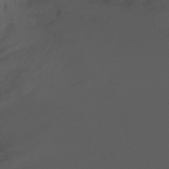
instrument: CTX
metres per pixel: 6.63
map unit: Ht
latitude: -8.3495
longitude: -29.9528
